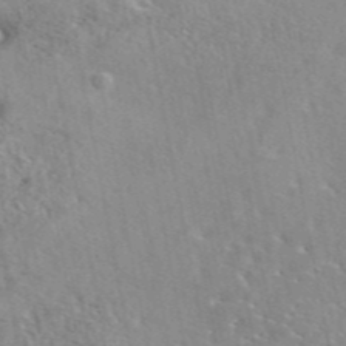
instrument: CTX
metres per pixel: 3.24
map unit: eAb
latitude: 44.5546
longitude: 113.8423
